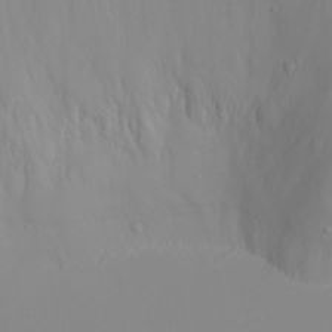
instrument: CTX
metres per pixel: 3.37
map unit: eHh
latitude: -5.3887
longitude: -85.5749
